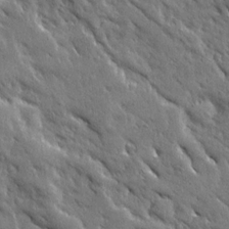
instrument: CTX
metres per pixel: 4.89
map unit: Ave
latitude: 20.0444
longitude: -136.0822
